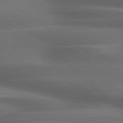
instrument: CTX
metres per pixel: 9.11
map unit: lApd
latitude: 79.2159
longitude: -116.3278
